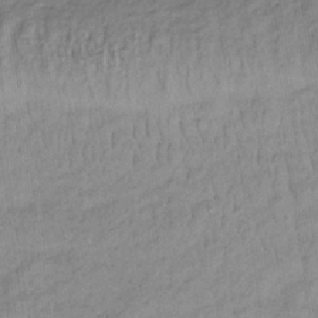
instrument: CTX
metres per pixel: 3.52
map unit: lHb
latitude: -33.3699
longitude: 65.3510
